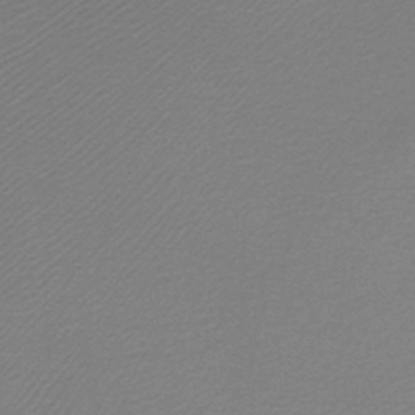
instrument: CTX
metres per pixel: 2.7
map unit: lHb
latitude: -46.8219
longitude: 64.0472
